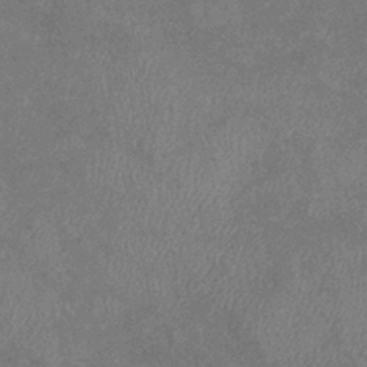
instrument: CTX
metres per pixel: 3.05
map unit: eHb
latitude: -38.6519
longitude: 77.3699
